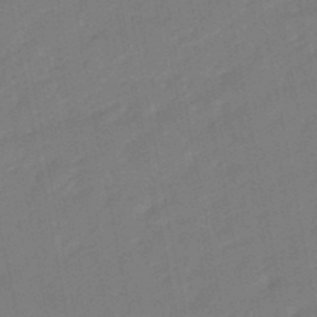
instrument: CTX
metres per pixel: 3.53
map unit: eHb
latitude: -47.8800
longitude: 88.4818
